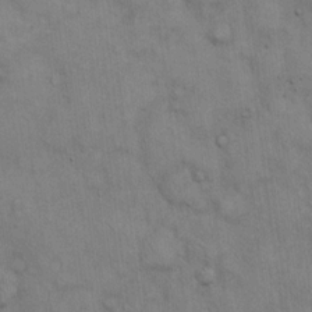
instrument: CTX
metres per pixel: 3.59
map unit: Hto
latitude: 13.7072
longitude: -60.4979
